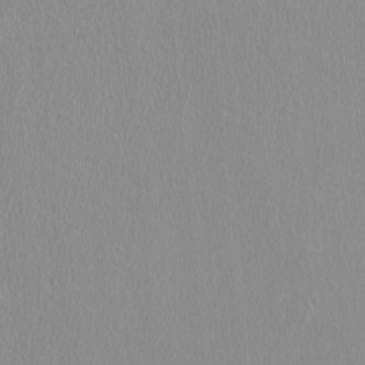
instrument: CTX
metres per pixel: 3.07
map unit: HNhu
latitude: -1.0865
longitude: 1.4455
